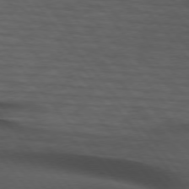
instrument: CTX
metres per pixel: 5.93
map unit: lApd
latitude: 75.4238
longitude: -82.2711
